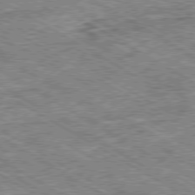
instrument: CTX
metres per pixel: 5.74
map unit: Ap
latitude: -80.1606
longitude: -79.7828
